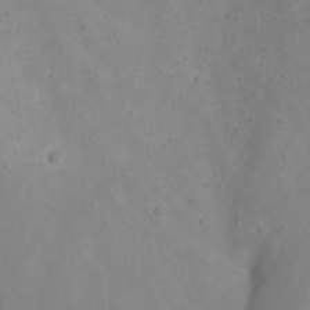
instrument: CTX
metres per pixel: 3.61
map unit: Nhu
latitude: 22.9136
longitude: -65.7450
